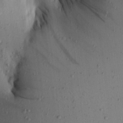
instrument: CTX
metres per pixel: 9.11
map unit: Aa
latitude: 22.3845
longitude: -148.1200
